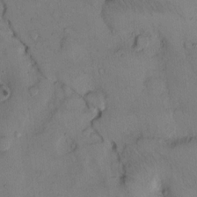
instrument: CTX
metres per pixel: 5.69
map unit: Hto
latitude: 11.7072
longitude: -58.8758
